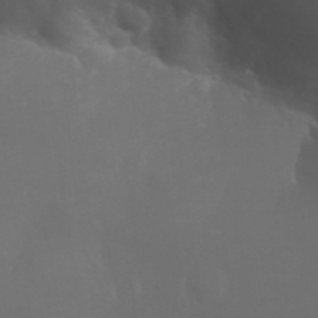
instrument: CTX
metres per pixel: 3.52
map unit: Nhu
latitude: 28.3656
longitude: -66.7246
